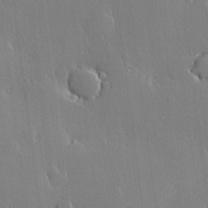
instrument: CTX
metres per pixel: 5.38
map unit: lHvf
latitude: 19.9150
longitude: 145.4454
